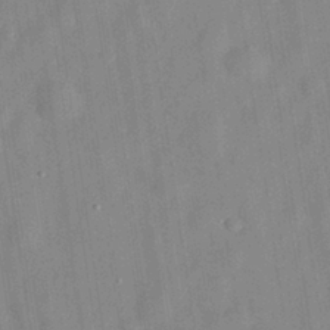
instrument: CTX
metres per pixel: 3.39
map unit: eHh
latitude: 29.2537
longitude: -74.8380
